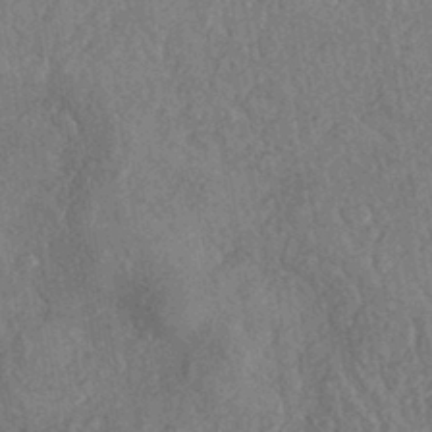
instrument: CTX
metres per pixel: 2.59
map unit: eHh
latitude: -42.6518
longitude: 117.7666
